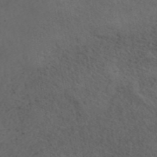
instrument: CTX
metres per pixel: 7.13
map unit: ANa
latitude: 44.5735
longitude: 37.8989
